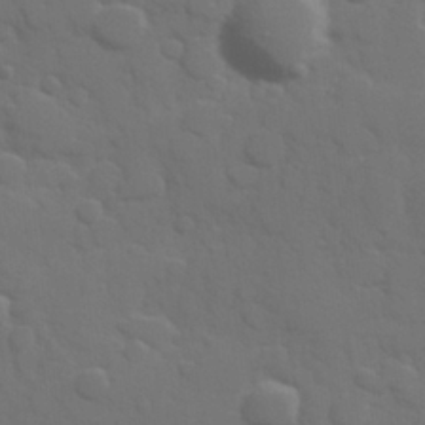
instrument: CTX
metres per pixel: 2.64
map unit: Hve
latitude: 25.4426
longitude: 148.4251
